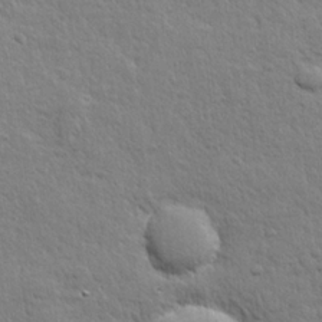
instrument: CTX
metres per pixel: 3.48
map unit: lHvf
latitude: 24.0255
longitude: 143.8800
